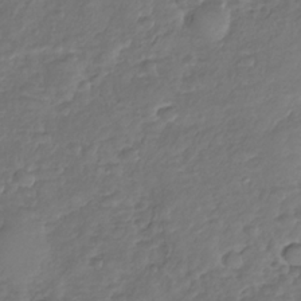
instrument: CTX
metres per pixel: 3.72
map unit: Nhu
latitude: -30.5762
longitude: -61.3859
